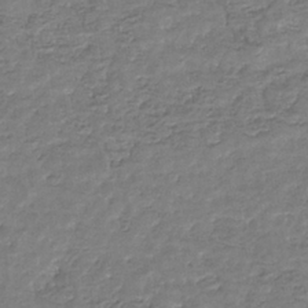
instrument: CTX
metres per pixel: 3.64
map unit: eHb
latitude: -34.7652
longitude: 77.4643
